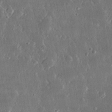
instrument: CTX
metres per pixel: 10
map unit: lHvf
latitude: 31.1781
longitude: -91.7261
